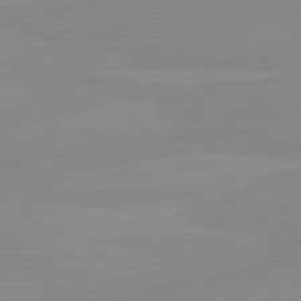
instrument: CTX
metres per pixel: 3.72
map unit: lApd
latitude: 80.4034
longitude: -176.5734
